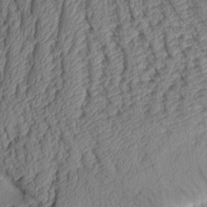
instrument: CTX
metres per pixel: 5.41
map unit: Aa
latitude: 9.1025
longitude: -128.7246
